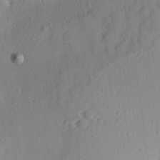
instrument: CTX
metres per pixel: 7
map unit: Aa
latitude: 12.9514
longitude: -140.3656
